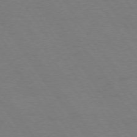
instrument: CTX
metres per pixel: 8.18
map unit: Hpe
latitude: 74.6491
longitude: -140.6301
